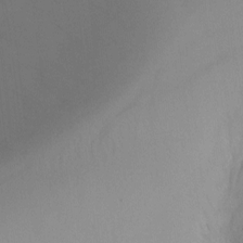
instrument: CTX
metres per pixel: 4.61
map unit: Ht
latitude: -6.2739
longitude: -21.5938
